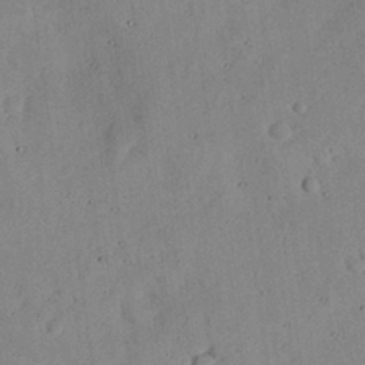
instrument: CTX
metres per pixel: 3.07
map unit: Nhu
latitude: 27.8395
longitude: -71.8772
